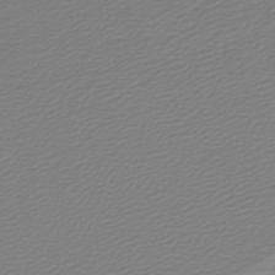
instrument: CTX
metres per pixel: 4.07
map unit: lHb
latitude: -42.9730
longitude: 71.4643
